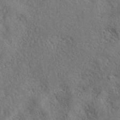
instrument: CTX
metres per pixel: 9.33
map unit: eAb
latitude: 39.1214
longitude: 113.1809
